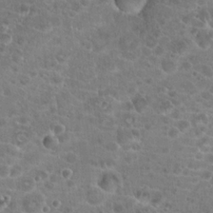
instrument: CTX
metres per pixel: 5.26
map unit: Hto
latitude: 19.4993
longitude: -41.3670
